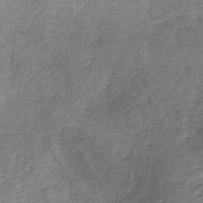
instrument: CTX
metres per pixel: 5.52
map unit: HNb
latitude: -32.1984
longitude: 59.2942
